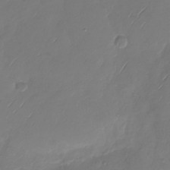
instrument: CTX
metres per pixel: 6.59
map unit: Nhu
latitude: -28.8408
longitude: -59.9528
